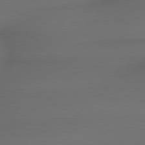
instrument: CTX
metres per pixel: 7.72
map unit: lApd
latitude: 79.4994
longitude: -173.4048
